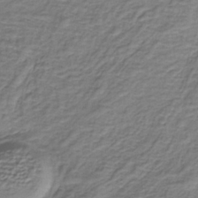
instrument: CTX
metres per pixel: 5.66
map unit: HNb
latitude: -35.7289
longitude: 57.9367
